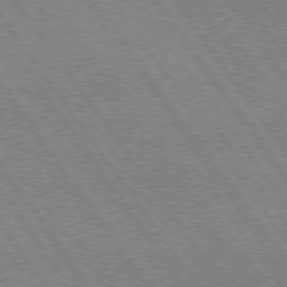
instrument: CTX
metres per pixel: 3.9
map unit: lApd
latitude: 74.8569
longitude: -80.6113
